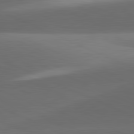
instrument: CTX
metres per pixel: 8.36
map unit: lApd
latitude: 81.7261
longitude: 133.9367
